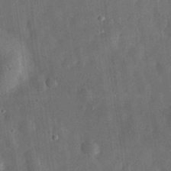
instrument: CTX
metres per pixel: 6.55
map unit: eHh
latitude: 31.6127
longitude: -74.8569
